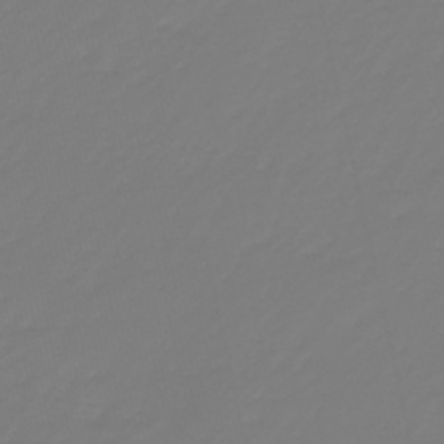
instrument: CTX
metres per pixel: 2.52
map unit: eHb
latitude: -46.3306
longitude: 82.8030
